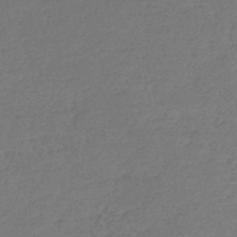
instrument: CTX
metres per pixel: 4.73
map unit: lHb
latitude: -45.4832
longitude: 70.0094
